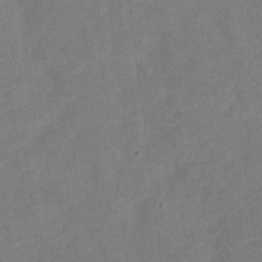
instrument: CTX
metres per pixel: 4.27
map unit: Nve
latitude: -18.4818
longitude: 108.7652
